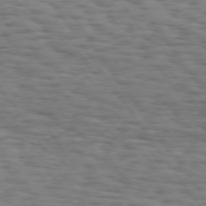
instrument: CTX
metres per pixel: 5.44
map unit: Hpe
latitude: 74.1956
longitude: -132.6679
